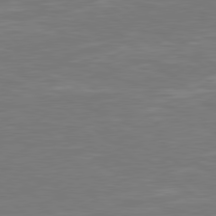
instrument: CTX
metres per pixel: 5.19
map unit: Hpe
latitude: 78.5924
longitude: -126.1011
